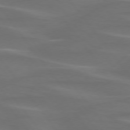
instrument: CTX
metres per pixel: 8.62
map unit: lApd
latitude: 74.8947
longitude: -79.7639
